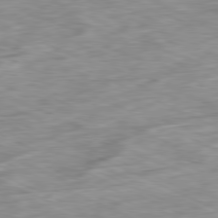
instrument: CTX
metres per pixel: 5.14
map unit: Ap
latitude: -81.1053
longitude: -87.0647
